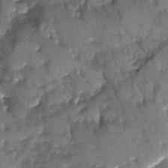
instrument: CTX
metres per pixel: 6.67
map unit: Ave
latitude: -11.5021
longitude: -119.3104
